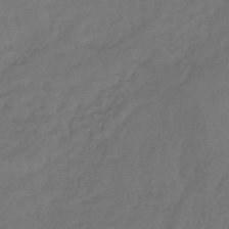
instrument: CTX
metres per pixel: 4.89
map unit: lHb
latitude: -43.5210
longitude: 74.7086
